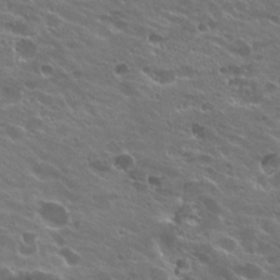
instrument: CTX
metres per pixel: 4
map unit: Hto
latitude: 24.6301
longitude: -37.4049
